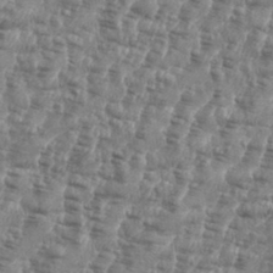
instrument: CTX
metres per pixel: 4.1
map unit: eHh
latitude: 35.4237
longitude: -136.3656
